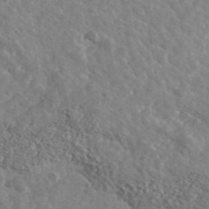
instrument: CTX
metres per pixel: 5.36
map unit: Ave
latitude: 39.7261
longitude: -107.8772
